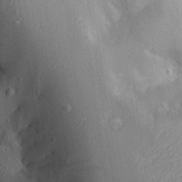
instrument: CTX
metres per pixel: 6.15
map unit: Aa
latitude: 29.1403
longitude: -131.5749
